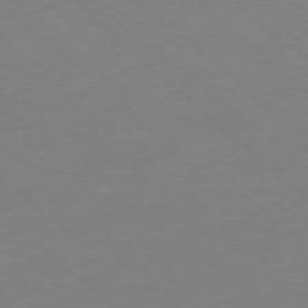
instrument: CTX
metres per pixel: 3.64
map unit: Ap
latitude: -77.5966
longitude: -84.4412
